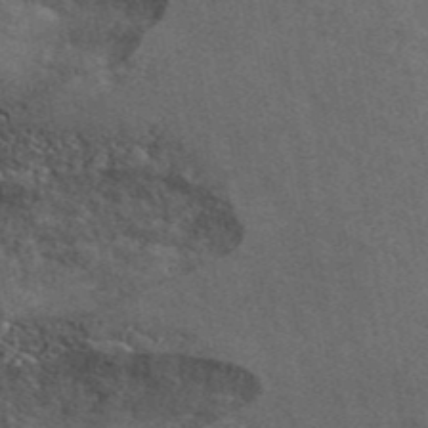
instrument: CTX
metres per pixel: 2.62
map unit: ANa
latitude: 44.6112
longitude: 45.5399
